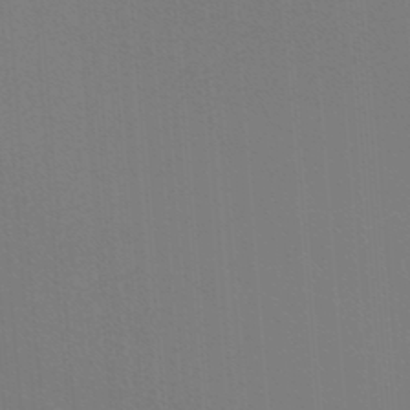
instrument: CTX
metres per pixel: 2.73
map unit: lHb
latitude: -48.2740
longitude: 64.0661
